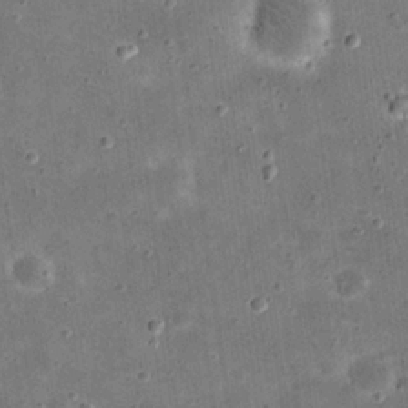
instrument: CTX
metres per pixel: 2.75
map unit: eHh
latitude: 21.1781
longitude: -66.2144
